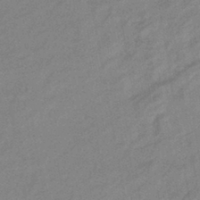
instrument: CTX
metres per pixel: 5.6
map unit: eHb
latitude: -40.9542
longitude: 82.8219
